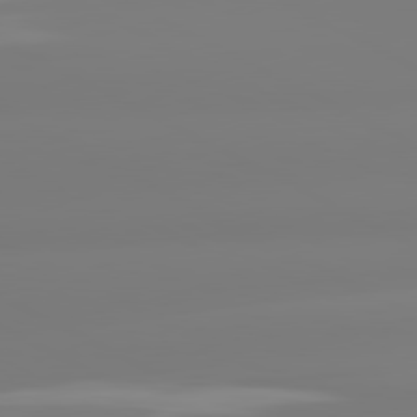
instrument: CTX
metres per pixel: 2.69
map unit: lApd
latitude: 80.7813
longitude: -156.7246
